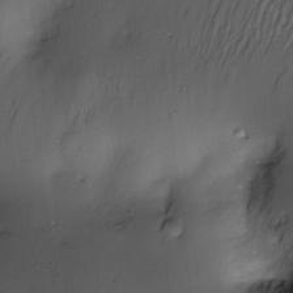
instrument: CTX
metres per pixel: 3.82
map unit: Nve
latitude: -22.8597
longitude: -138.2145
